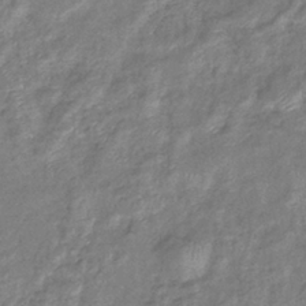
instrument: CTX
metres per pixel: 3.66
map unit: eHb
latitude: -38.4818
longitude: 78.1983
